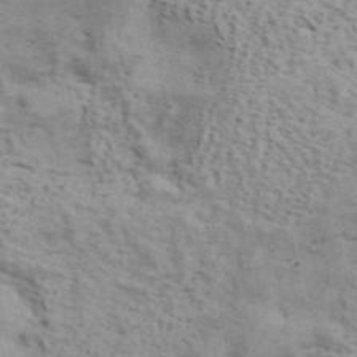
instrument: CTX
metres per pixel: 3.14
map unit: ANa
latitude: 42.5357
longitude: 17.2565
